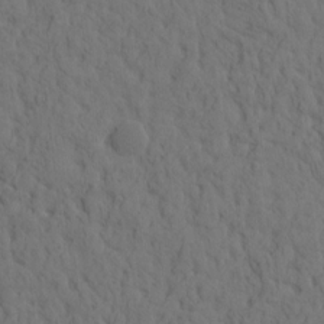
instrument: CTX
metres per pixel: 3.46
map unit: eHh
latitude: -1.4644
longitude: 17.8423
